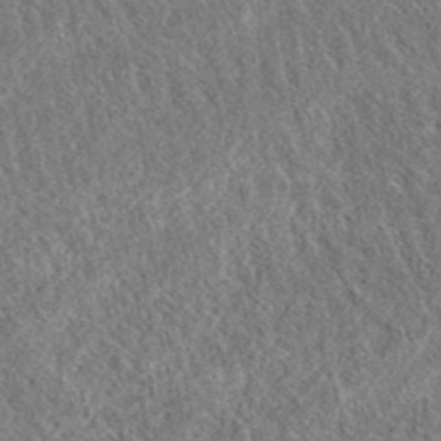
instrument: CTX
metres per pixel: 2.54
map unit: eAb
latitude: 37.0081
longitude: 112.5574
